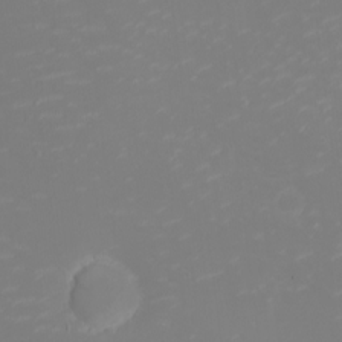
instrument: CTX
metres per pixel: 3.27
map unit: eHh
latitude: -2.5195
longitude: -75.1214
